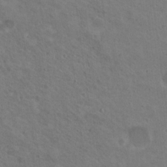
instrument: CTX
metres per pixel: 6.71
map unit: Nhu
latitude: 18.9891
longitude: -29.9717
